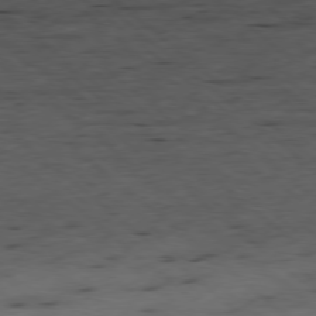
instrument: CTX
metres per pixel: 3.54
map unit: Ap
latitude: -78.6140
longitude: -60.1011
